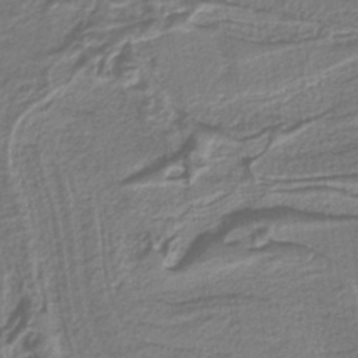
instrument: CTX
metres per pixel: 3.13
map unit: eAb
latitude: -39.7289
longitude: 52.3684
